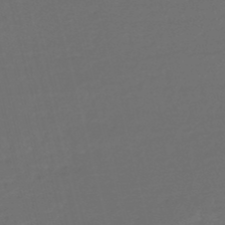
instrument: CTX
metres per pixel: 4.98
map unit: eHb
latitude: -47.8044
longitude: 86.9164
